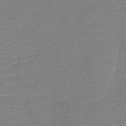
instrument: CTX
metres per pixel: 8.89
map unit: lHb
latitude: -40.4629
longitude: 77.5777
